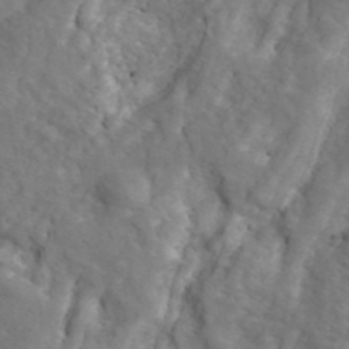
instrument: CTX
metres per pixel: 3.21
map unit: ANa
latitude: 41.5560
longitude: 14.8975
